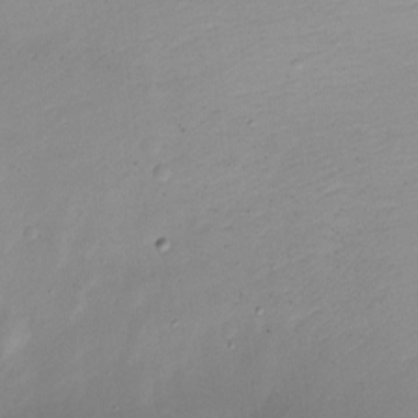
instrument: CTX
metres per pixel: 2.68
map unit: Ht
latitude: -15.0298
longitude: -44.9513
